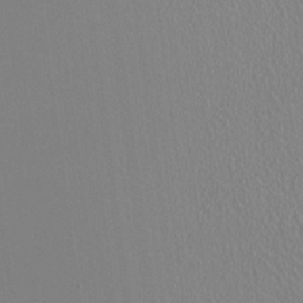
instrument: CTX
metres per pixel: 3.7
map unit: HNhu
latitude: -0.4062
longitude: -1.1970
